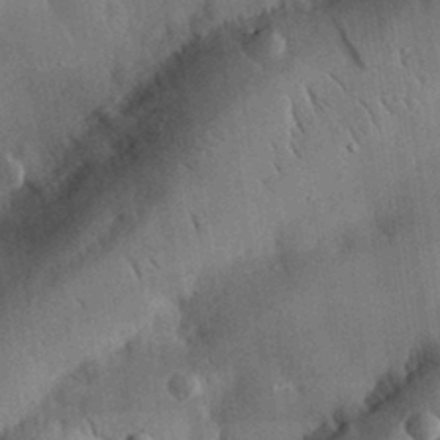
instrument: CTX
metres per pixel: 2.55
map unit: eHh
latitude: 29.8205
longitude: -79.9150
